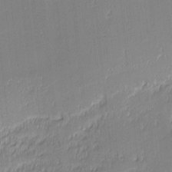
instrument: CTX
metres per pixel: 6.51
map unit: eHh
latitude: -2.7463
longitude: -82.3467
